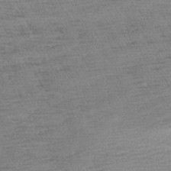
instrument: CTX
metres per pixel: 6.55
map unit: Aa
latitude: 7.0836
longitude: -137.1403
